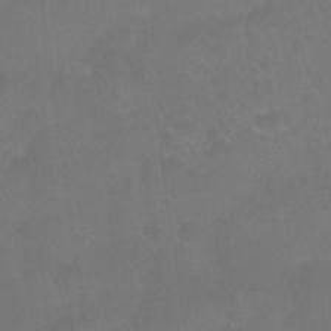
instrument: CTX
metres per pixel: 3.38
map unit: Nhu
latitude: 26.4790
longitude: -54.3656
